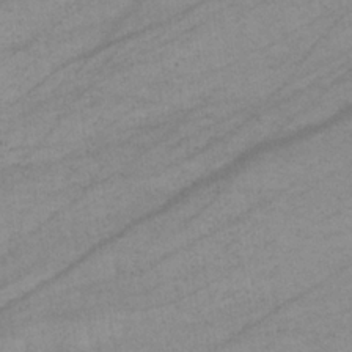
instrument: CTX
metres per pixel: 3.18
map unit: eHb
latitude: -33.7478
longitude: 70.8219
